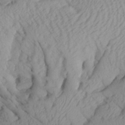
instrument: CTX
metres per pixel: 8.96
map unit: Aa
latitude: 28.2522
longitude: -134.0633
